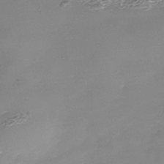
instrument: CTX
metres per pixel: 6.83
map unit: Nhe
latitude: -35.9367
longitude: -87.1592
